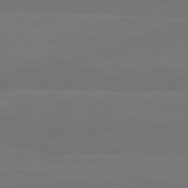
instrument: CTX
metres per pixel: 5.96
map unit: lApd
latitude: 82.5545
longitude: 164.2551
